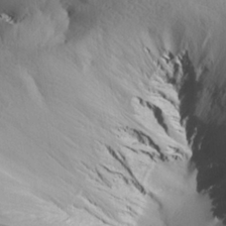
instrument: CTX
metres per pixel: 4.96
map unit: Aa
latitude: 25.7260
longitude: -143.5749
